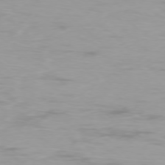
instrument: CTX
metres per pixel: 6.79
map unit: Ap
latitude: -76.8219
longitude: -81.2915
